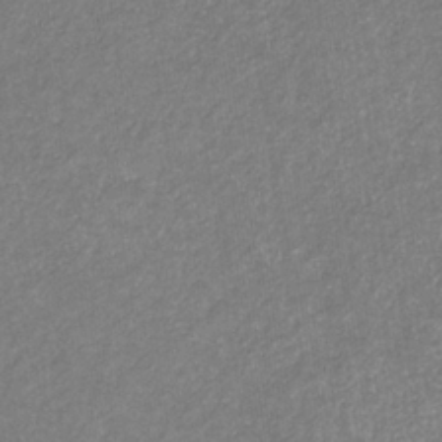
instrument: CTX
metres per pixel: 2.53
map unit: eHb
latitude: -31.8422
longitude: 70.1795
